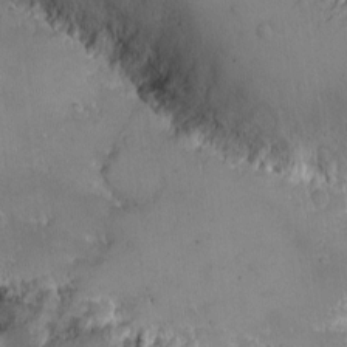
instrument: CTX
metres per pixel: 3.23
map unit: eHh
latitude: -9.5588
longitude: -67.2159
